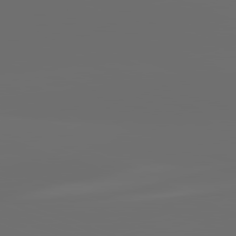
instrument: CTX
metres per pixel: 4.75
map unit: lApd
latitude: 82.2522
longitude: -152.9136
